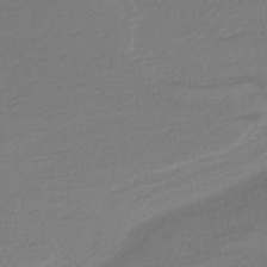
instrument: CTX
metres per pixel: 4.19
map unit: HNb
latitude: -36.5573
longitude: 58.0849
